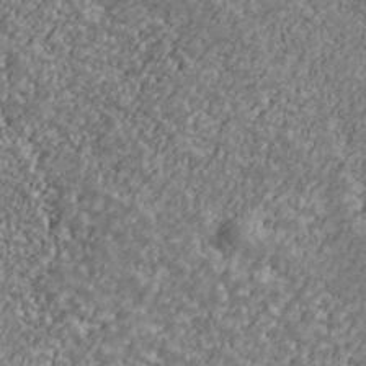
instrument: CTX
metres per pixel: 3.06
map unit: Ave
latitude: 41.0080
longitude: -111.4616
